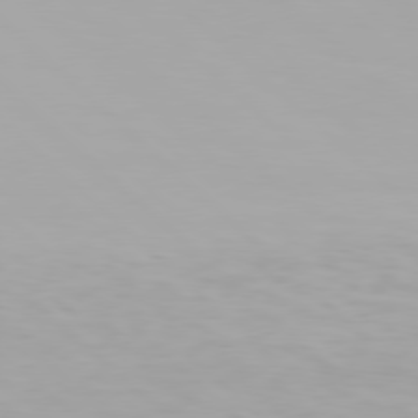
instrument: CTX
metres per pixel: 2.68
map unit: Hpe
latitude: 77.8016
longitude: -132.6302
